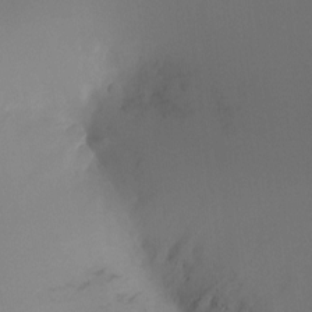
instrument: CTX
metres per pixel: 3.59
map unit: Ht
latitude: -9.3698
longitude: -31.5560
